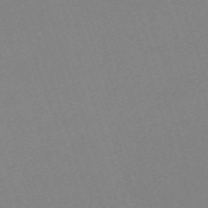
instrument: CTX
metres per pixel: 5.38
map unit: eHh
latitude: -63.2187
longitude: 50.5952
